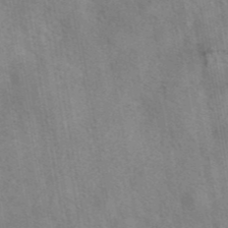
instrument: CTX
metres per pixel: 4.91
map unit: eAb
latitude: 42.4790
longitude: 107.5588
